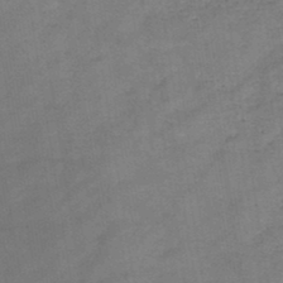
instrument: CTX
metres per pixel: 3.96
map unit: HNb
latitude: -44.3495
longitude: -38.4034
